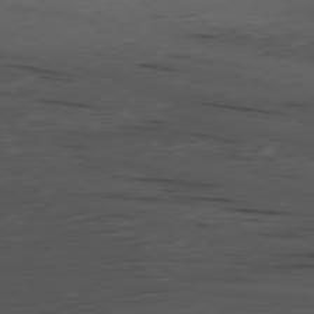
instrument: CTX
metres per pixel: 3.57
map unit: Ap
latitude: -79.6344
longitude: -58.7435
